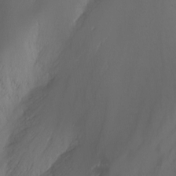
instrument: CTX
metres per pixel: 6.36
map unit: Nhu
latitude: -8.0283
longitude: -83.3670
